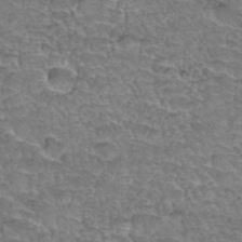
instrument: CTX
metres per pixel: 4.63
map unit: Hto
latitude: 35.4237
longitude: -45.1781
